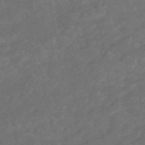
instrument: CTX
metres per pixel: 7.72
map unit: eHb
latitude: -47.2565
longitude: 85.5588
